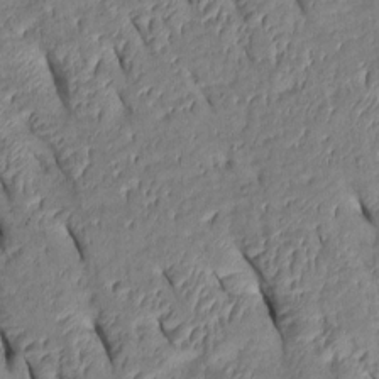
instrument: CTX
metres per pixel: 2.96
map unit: Htu
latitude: 1.1403
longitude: 149.0109
